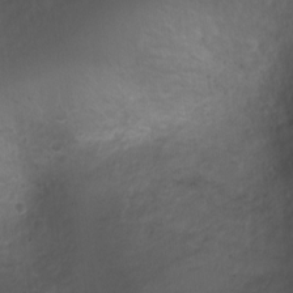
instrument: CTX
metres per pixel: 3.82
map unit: Ht
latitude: 2.2522
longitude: -27.0836
